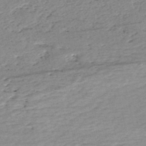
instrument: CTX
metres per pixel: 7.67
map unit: eHh
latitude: -52.6329
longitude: -24.2900
